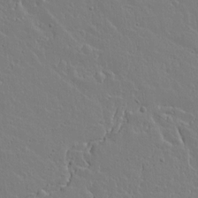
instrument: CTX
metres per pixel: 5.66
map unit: lAvf
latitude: 15.2159
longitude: -126.2523
